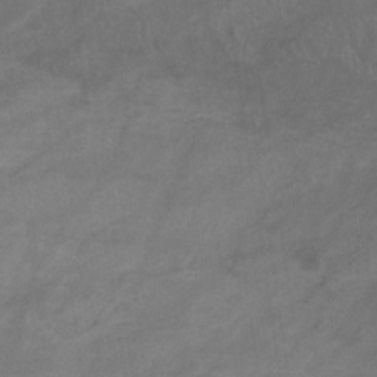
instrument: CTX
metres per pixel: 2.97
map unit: eHb
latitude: -33.1809
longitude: 68.2928
